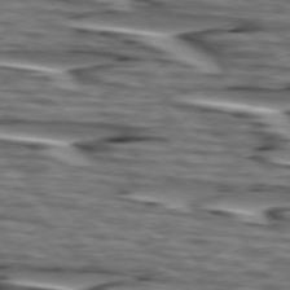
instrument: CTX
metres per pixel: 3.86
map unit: lApd
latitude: 75.1970
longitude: -72.5546
